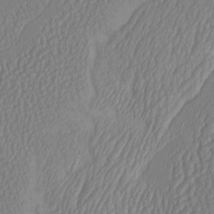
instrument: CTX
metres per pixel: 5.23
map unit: HNhu
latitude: -2.1983
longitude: 13.1620
